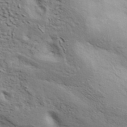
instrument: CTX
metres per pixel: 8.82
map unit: ANa
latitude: 41.5182
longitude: 49.5777
